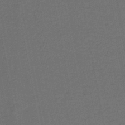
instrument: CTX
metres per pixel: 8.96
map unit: lHb
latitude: -46.3684
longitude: 63.5210
